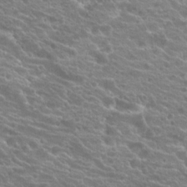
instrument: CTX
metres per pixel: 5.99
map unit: Hto
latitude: 20.8191
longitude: -37.9150
